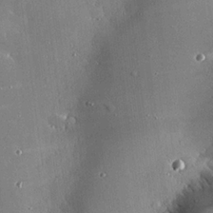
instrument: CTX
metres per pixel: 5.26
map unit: eHh
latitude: 24.2144
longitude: -90.5735
